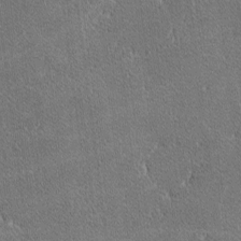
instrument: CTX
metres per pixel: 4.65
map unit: lHvf
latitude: -11.8989
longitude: -105.1215
